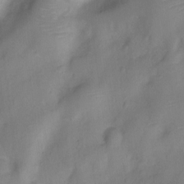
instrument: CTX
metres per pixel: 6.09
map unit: Ht
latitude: -10.8408
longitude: -24.4034
